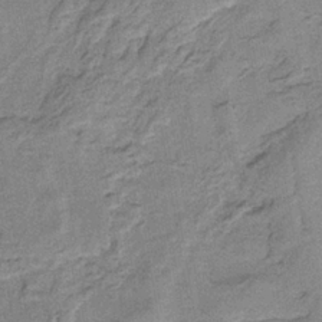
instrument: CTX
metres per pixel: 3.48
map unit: HNb
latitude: -34.1039
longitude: 57.5588
